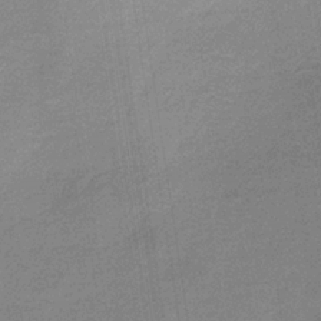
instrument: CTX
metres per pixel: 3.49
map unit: HNb
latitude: -32.9164
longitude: 57.5399
